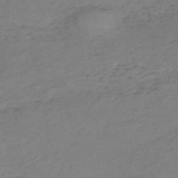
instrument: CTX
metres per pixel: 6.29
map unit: HNb
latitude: -54.9731
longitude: -44.1578
